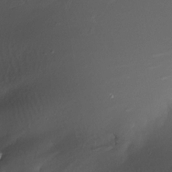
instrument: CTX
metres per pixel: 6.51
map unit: Nhe
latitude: -31.9367
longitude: -116.0255
